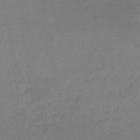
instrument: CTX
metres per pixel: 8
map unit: lHb
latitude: -43.1242
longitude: 73.4643
